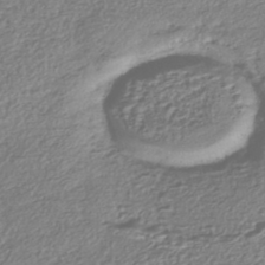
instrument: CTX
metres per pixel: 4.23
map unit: eHh
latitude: -43.1998
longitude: 122.3495
